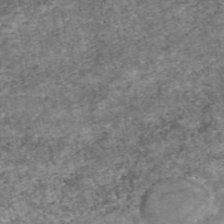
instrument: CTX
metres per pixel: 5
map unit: eAb
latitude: 48.4601
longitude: 122.2740
